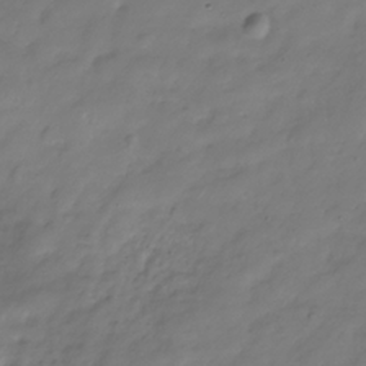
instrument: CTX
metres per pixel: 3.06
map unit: Hve
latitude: -31.5588
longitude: 90.2740
